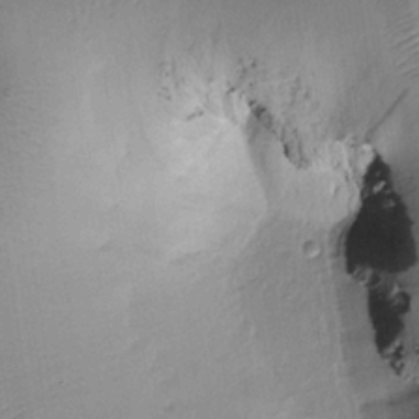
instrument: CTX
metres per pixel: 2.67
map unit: Htu
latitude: -0.3307
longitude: 173.0297
